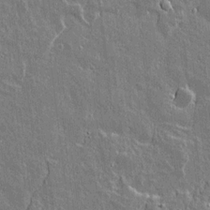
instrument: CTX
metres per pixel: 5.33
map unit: lAvf
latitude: 15.0459
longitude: -128.3089
